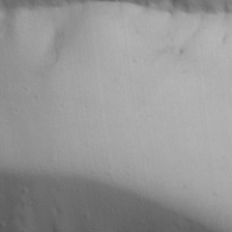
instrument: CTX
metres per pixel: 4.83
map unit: Aa
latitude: 27.3482
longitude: -138.5924
